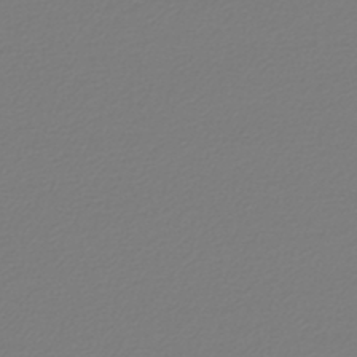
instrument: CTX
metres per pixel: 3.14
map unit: lHb
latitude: -45.9556
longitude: 71.3699
